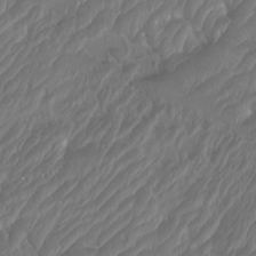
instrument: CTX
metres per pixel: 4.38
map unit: Htu
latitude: -10.9164
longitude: -72.8380
